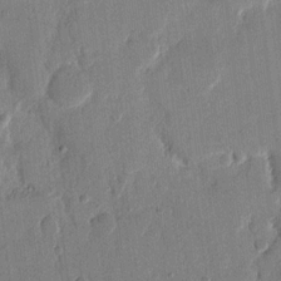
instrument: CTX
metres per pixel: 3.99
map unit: eHh
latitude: 13.4049
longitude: -68.8002
